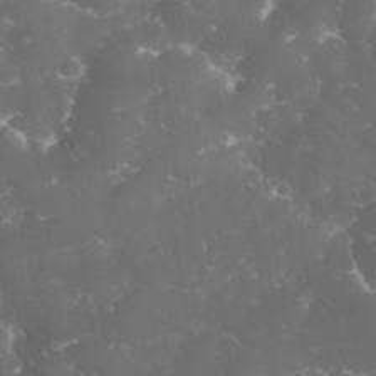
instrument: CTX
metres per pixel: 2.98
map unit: eHh
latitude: 32.7246
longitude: -63.4616
